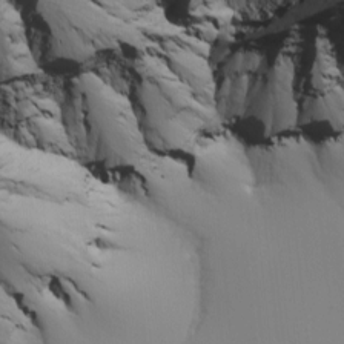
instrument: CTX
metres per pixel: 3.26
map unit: Nhu
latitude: -5.1431
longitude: -95.1592
